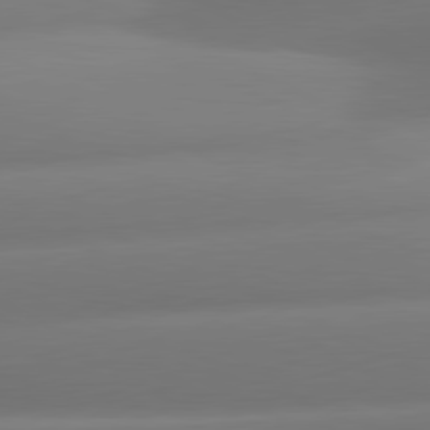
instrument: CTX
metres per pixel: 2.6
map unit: lApd
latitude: 80.7813
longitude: -160.7246
